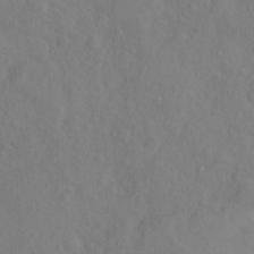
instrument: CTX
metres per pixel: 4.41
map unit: Hto
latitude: -7.9178
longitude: -40.9324
